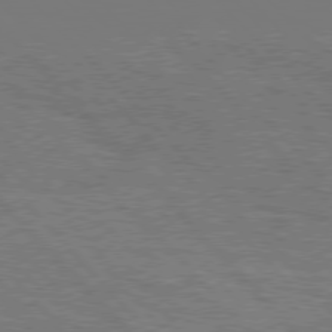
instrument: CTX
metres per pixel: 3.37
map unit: Hpe
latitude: 76.7624
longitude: -161.1592
